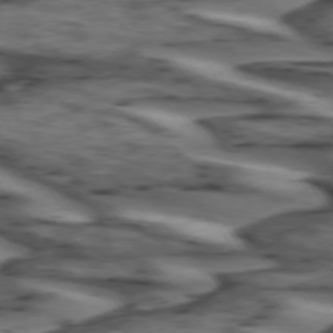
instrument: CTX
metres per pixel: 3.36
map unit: lApd
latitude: 74.2900
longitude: -71.5371
